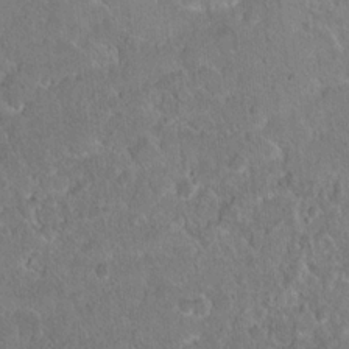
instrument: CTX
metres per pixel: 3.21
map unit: Hto
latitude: 17.2915
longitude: -37.1026
